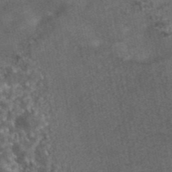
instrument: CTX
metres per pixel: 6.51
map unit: eAb
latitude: 43.1592
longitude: 105.2565
